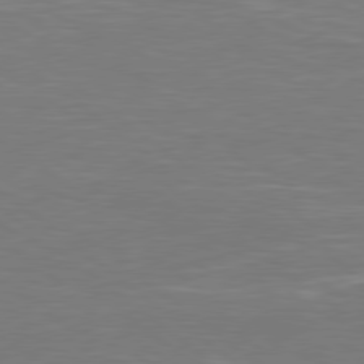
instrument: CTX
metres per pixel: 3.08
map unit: Hpe
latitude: 78.7247
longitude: -126.3090
